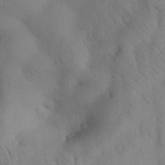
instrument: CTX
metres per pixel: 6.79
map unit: Nhu
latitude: 28.7435
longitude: -72.6113
